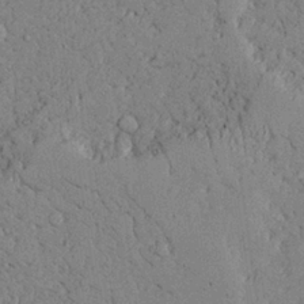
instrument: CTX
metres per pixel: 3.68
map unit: Ave
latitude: 24.1955
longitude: -130.8191
